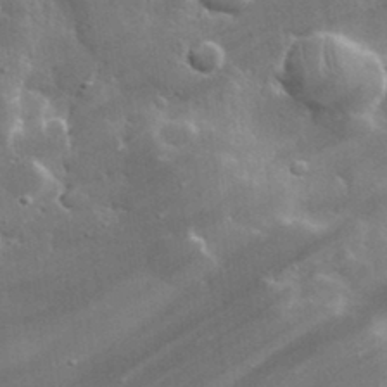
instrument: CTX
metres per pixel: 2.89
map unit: lHvf
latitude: 32.6113
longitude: -92.4034
